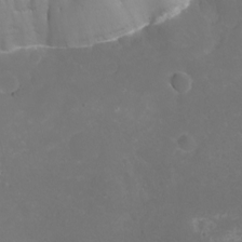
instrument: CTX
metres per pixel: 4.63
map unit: eHh
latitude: -6.7652
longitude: -76.9513
